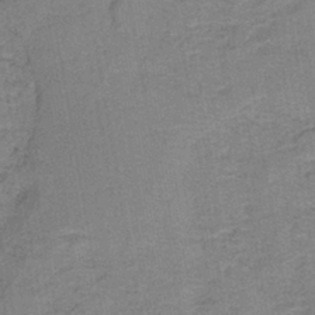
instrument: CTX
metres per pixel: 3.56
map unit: eAb
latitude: -37.6910
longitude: 52.0850
